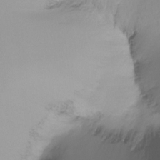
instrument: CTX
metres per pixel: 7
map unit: Ht
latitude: -16.0094
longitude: -44.8947
